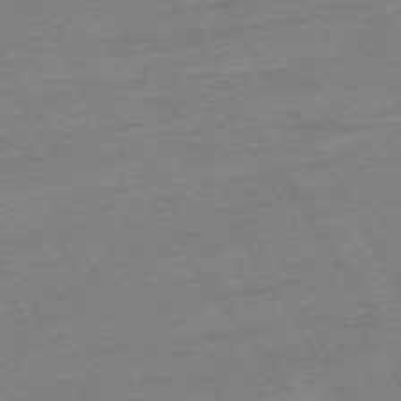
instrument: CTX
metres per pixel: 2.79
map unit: Ap
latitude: -73.5777
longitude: -84.9892
